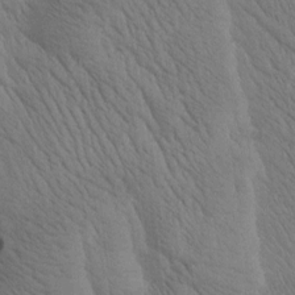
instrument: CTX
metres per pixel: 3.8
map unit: Htu
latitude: -0.4818
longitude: 172.3495
